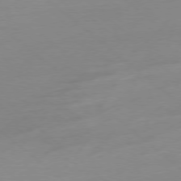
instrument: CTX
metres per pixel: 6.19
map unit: Ap
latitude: -78.2739
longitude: -99.2348
